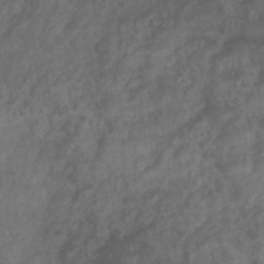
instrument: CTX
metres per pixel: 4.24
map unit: eHb
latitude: -35.0297
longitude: 81.2187
